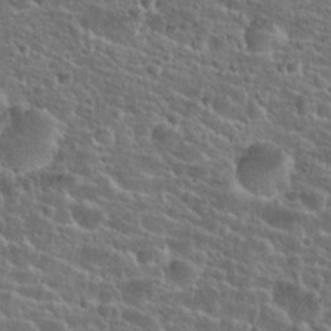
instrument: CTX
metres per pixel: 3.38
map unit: Hto
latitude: 25.1214
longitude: -50.3656
